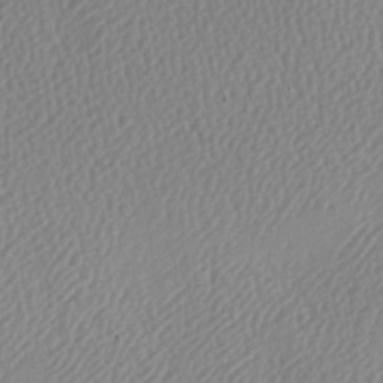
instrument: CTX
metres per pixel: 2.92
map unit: lAa
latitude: -8.8219
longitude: -128.1767
